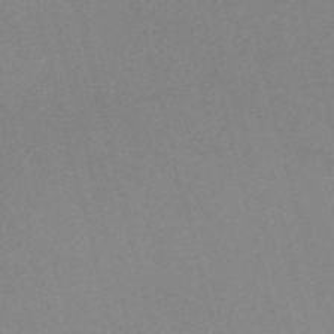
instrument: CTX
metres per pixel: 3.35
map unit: Nve
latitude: -57.9745
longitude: 58.9163
